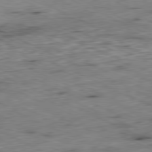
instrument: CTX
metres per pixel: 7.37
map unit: Ap
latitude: -81.1998
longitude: -71.1403
